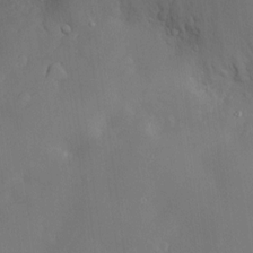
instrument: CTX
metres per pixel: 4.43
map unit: Hve
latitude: -11.3699
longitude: 173.9556
